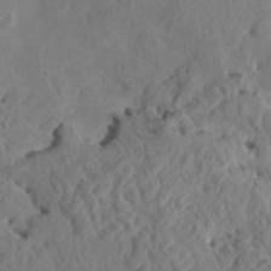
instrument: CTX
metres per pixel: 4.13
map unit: HNhu
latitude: 7.1781
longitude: -0.9136
